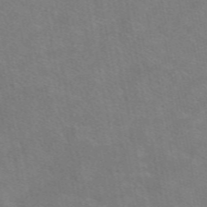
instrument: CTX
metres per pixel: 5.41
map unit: eAb
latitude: 49.3104
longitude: 120.6896
